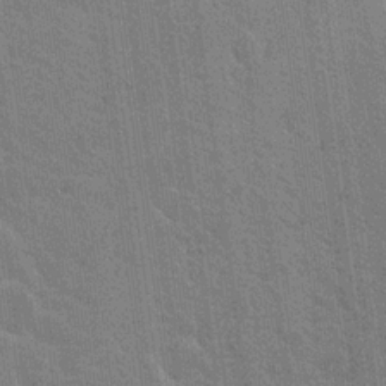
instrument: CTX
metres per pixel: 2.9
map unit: Nhu
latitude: 18.1766
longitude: -30.8002
